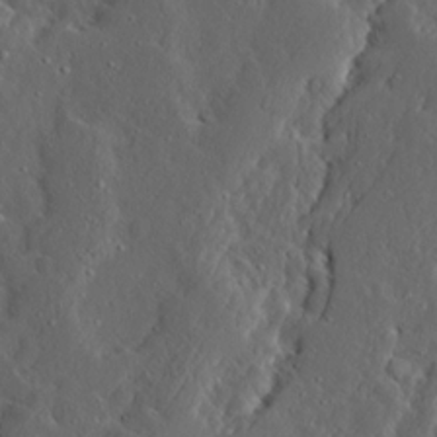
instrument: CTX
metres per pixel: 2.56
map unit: Ave
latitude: 13.7828
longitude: -136.4790
